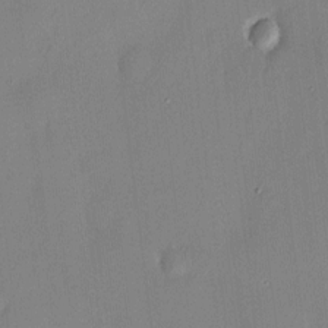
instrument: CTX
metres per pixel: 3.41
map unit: HNhu
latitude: 4.8380
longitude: 11.0675
